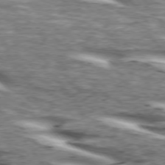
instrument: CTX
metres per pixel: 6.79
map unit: lApd
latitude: 74.3089
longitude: -59.3293
